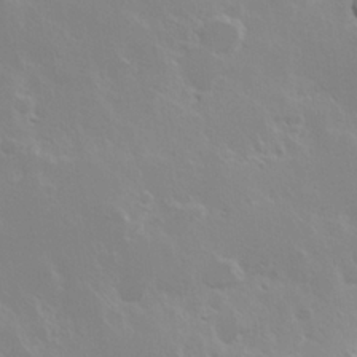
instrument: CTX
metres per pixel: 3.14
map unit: Hve
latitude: 24.1011
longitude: 145.5210
